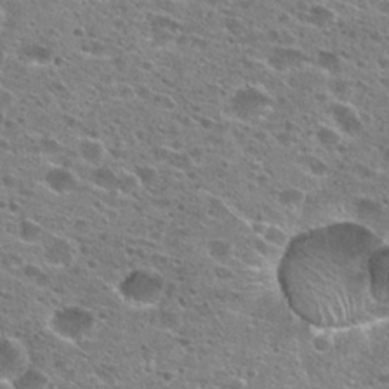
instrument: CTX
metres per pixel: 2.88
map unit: Hto
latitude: 26.1011
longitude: -47.2348
